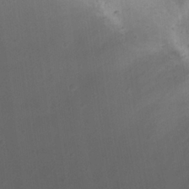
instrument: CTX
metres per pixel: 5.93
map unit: Nhu
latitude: 22.5924
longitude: -70.5923
